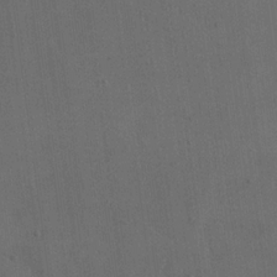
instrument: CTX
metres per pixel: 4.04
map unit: eHh
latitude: 18.5923
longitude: -65.3482
